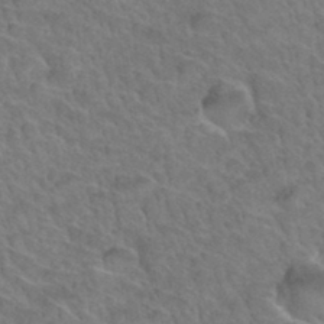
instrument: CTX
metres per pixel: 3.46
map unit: Hto
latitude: 34.5356
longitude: -47.2915
